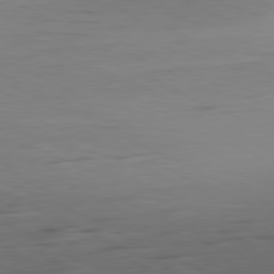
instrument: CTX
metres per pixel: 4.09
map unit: Ap
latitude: -81.5777
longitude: -62.3845
